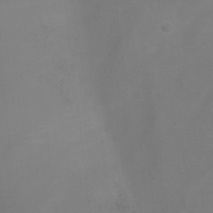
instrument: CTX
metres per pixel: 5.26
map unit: Ht
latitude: 2.3845
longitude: -22.7057
